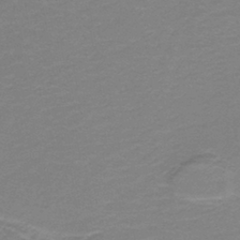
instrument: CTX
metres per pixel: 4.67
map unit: HNb
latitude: -38.8030
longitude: 51.0486
